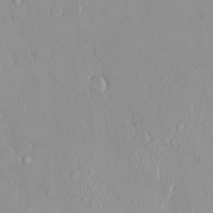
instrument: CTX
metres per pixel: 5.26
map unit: HNhu
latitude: 2.7435
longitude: 7.4265
